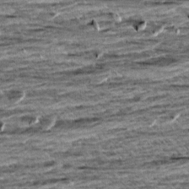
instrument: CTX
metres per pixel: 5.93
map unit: Aa
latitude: 8.8758
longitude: -138.5546
